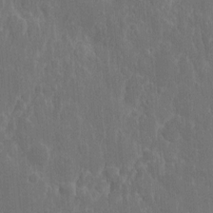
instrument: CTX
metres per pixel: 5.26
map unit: eHh
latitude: 10.9136
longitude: -72.6680
